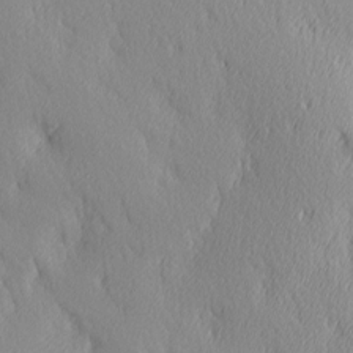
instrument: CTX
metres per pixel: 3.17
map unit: Ave
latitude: 3.1403
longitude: -112.5357
